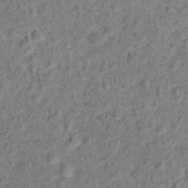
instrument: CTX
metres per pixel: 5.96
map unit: Hto
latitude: 14.6113
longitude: -38.6112
